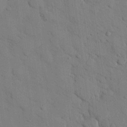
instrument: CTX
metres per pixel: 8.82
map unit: eHh
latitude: 25.9528
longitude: -77.7260
